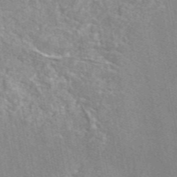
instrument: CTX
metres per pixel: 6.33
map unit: eAb
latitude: 47.1404
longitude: 114.2928
